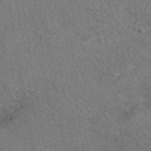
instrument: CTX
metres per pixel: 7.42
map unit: eAb
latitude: 50.0822
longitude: 110.8219
